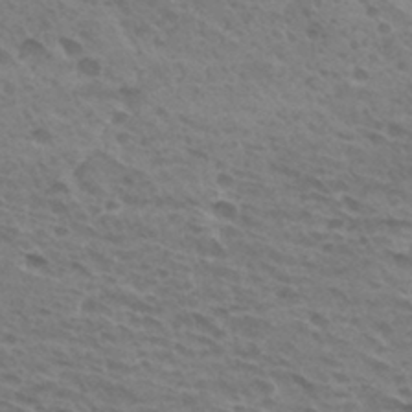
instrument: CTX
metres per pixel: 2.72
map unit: Hto
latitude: 32.2145
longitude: -41.4426
